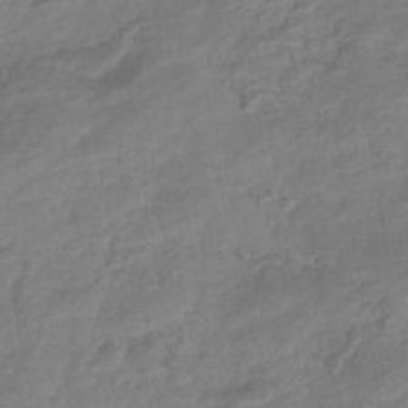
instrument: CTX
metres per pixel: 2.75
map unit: eHb
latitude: -43.5588
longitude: 85.1053
